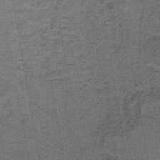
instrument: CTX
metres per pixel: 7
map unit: lHb
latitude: -42.7274
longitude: 55.3321
